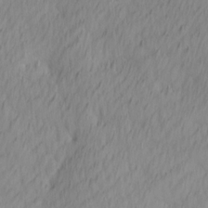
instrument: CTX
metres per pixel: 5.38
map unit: Ave
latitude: 12.9136
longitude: -106.8380
